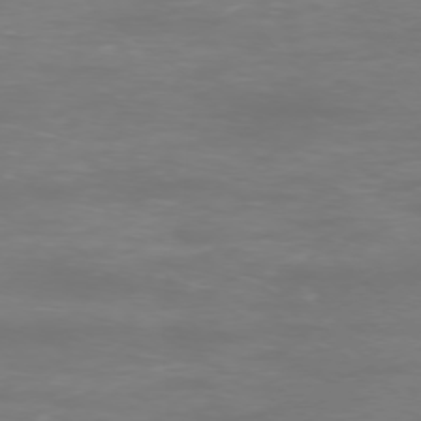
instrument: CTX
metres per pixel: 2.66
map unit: Ap
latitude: -76.5763
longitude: -81.1781
